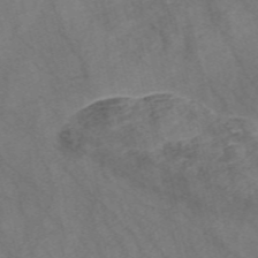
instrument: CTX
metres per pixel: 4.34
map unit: Nve
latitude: -57.2187
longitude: 54.4629
